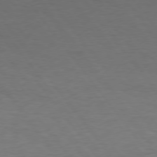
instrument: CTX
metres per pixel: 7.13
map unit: Hpe
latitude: 74.6679
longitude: -131.2537
